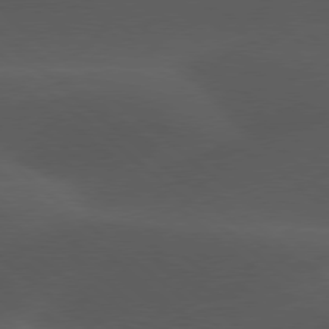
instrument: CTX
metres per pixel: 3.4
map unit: lApd
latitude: 77.9528
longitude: -55.3104
